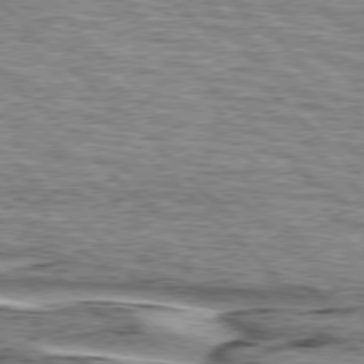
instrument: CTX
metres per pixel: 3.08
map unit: lApd
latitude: 76.4223
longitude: -79.4616
